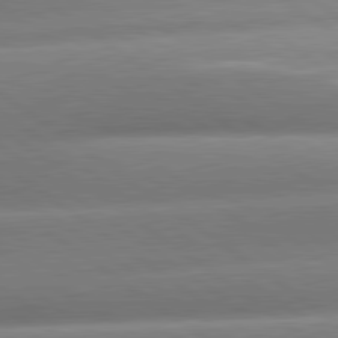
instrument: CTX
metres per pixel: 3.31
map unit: lApd
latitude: 80.9892
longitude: -157.7260
